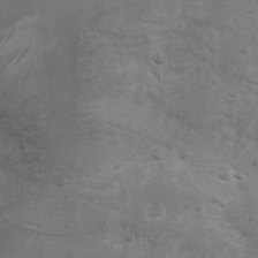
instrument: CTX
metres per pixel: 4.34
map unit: Ht
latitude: 5.1970
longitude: -29.3481
